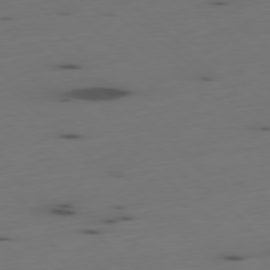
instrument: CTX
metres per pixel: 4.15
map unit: Ap
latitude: -78.4440
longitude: -61.5560
